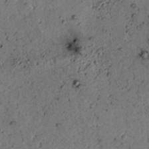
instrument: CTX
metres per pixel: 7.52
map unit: lAvf
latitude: 4.5357
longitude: 159.0675
